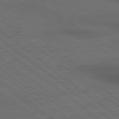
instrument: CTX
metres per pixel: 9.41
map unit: lApd
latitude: 79.2915
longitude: -123.7450
